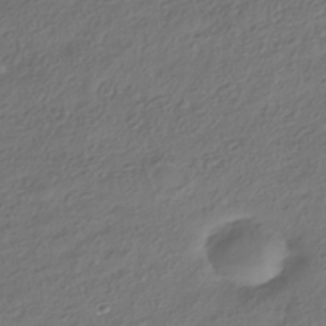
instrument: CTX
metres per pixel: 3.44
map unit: HNhu
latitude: -41.5210
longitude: 107.0487
